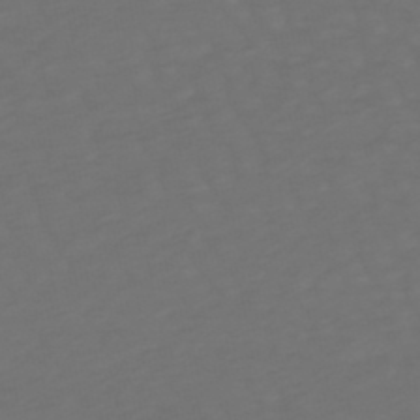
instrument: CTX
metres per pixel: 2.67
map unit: lHb
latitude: -47.6722
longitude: 81.4455
